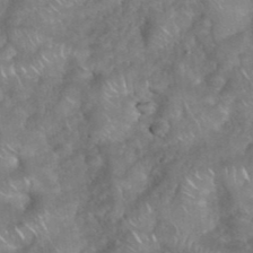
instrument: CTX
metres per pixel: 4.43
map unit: eHh
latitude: 39.1403
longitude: -58.5546
